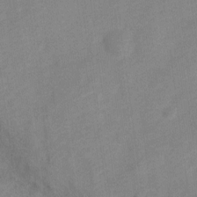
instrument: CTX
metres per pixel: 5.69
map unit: Nve
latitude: -18.1228
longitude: 108.7652
